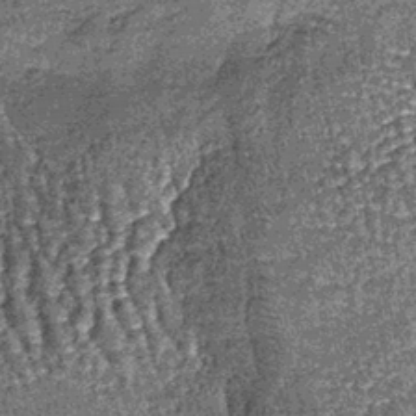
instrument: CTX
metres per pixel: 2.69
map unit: lHb
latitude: -39.8233
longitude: 67.0109
